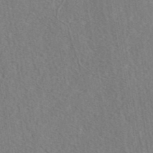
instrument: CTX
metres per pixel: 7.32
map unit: eAb
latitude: 42.6113
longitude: 104.5573
